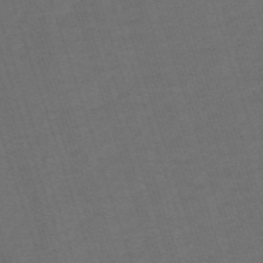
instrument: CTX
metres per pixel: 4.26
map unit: HNb
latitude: -55.9556
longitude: -44.9702
